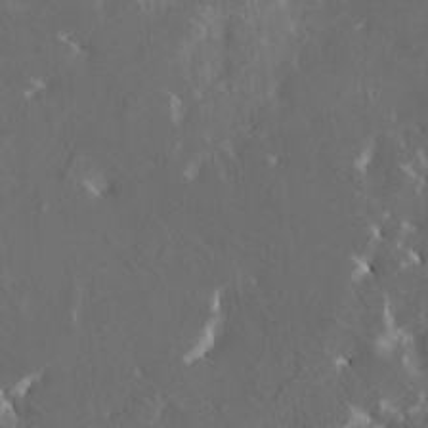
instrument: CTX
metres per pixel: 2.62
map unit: HNhu
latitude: 4.6679
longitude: 13.6722
